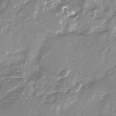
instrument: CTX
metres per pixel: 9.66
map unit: Nhe
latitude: -32.4062
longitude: -93.2915
